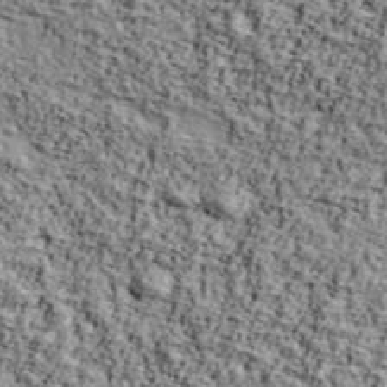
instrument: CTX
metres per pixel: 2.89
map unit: Ave
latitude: 42.8191
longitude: -110.7246
